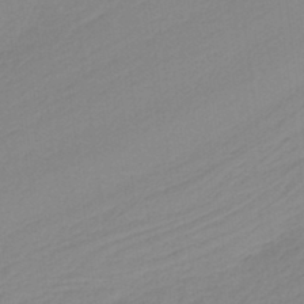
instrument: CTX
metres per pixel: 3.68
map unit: HNb
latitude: -36.9730
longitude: 56.0283
